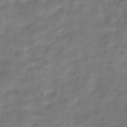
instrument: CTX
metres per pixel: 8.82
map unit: Hve
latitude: -30.2172
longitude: 92.5763
